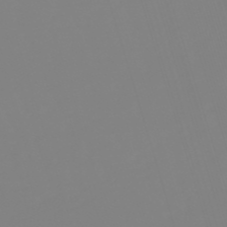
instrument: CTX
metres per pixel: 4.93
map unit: lHb
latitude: -49.6155
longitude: 81.7100
